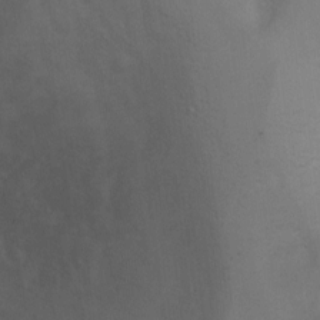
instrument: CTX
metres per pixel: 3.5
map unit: Ht
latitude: 4.1578
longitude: -28.7435
